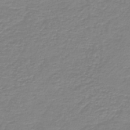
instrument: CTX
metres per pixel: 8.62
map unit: HNb
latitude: -46.4062
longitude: 52.0283
